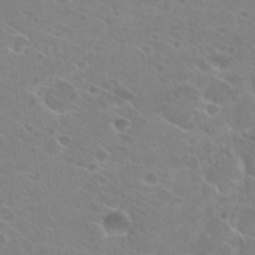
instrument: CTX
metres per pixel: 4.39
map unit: Hto
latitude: 27.3482
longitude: -39.8772
